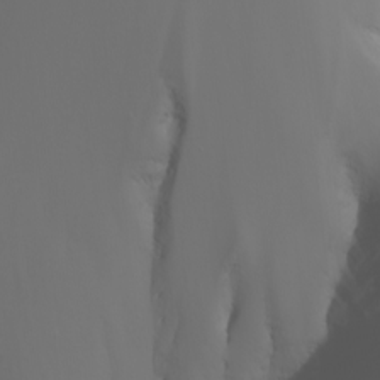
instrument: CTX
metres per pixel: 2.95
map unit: Nhu
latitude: -7.8800
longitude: -84.1767
